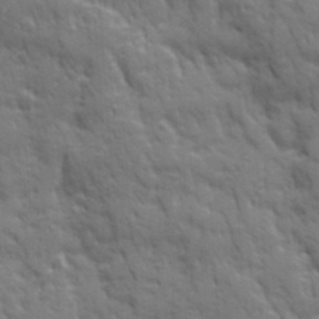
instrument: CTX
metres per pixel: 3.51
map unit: Ave
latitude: 19.9339
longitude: -133.4426
